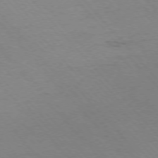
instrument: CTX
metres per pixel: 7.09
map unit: Ap
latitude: -76.5385
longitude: -86.7624
